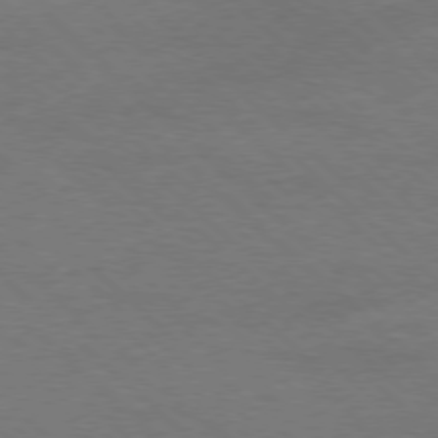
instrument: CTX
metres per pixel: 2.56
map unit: Ap
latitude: -78.6329
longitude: -86.8002
